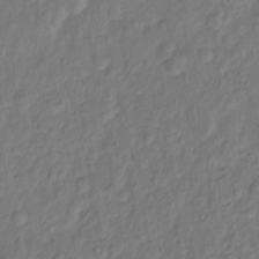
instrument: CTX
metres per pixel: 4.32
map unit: Ht
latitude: -9.9556
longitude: -35.7827
